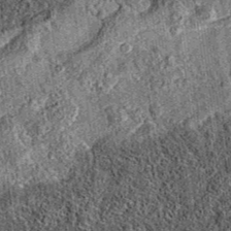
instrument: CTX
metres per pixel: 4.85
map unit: eAb
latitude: 36.2900
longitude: 109.3887
